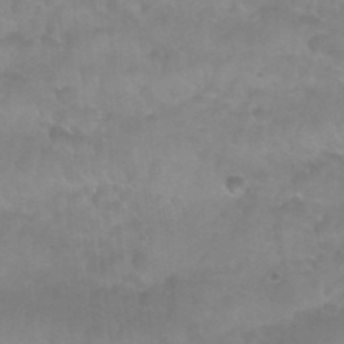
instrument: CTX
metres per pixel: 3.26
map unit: Nhu
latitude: 27.2726
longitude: -54.6490
